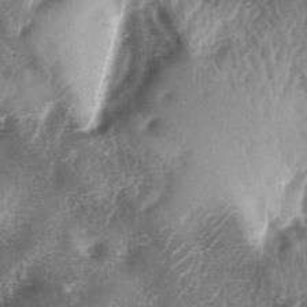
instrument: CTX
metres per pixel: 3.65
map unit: lAa
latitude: -5.0675
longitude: -126.5924
